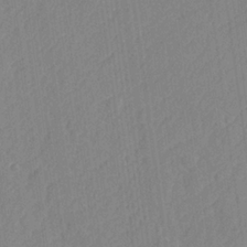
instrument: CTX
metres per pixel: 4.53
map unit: lHvf
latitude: 24.5356
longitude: 141.6155
